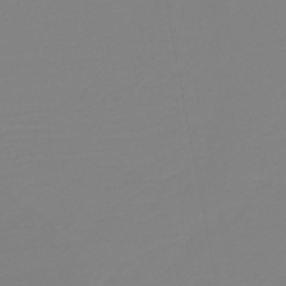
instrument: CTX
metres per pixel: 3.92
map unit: HNb
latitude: -44.4440
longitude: 51.2943
